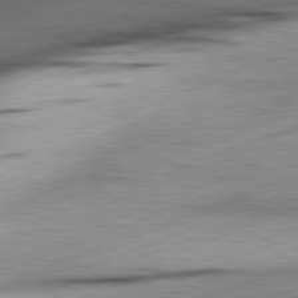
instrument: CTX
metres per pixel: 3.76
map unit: lApd
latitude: 81.8205
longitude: -165.0458
